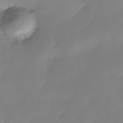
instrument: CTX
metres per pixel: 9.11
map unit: Nhe
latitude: -35.4076
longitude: -144.1389
